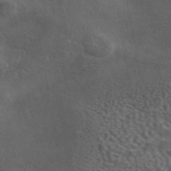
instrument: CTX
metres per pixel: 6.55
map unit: eAb
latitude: 43.9717
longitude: 103.7478
